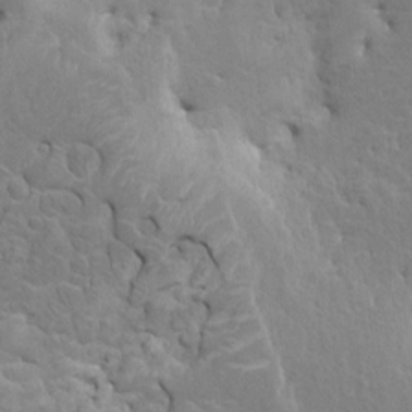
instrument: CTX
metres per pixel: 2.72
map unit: HNhu
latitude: 7.7639
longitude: -3.9528
